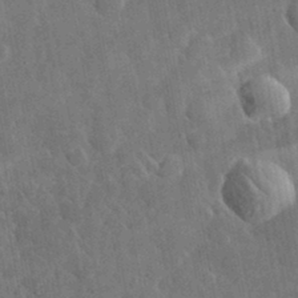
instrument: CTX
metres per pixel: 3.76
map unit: lHvf
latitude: 34.4223
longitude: -86.5734
